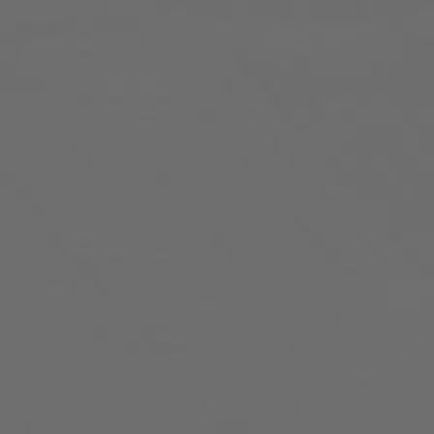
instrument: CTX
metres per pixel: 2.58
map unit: Ap
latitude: -76.4629
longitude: -74.3467
